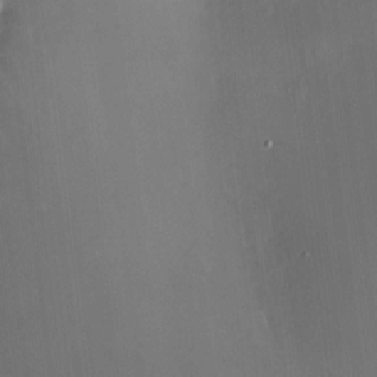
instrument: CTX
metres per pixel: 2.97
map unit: HNhu
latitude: 7.6316
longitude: 9.4265
